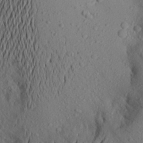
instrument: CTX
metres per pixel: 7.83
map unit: Aa
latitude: 23.6127
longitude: -147.0648
